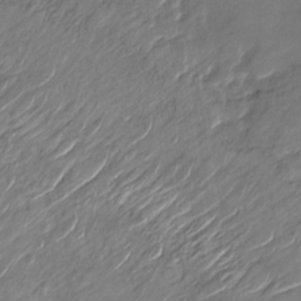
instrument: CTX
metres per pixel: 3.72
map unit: Nhu
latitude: -28.1228
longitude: -73.5938
